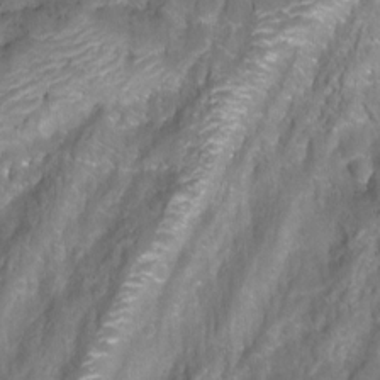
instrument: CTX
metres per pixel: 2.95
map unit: Aa
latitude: -9.2187
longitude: -71.9150
